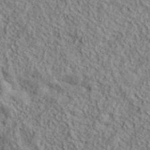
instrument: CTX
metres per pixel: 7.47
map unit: lHvf
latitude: 38.7624
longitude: -91.0458
